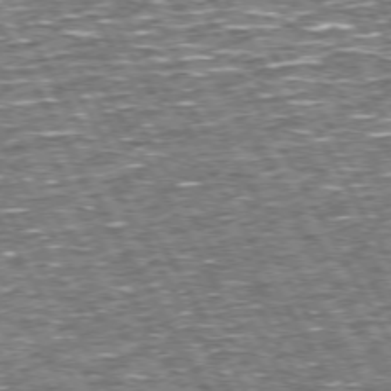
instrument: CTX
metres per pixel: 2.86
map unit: Hpe
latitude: 72.8758
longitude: -125.5182
